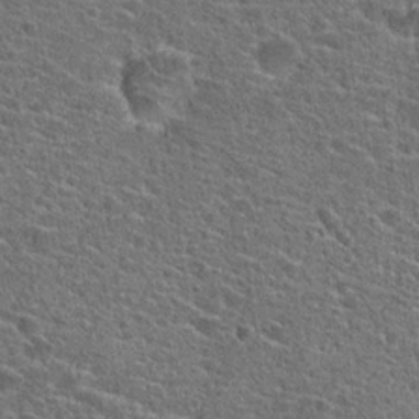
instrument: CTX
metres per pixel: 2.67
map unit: Hto
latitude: 23.9528
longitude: -44.6301
